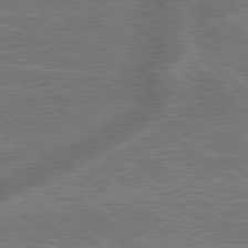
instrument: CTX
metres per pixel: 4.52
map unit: lApd
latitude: 79.3860
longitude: 174.4062
